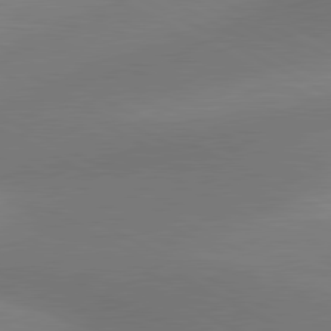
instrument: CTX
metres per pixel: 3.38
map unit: lApd
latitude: 80.8002
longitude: 127.4265
